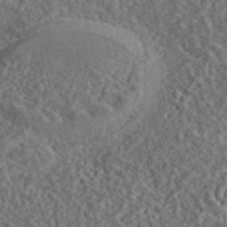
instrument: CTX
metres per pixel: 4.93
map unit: eAb
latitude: 43.8017
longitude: 116.8596
